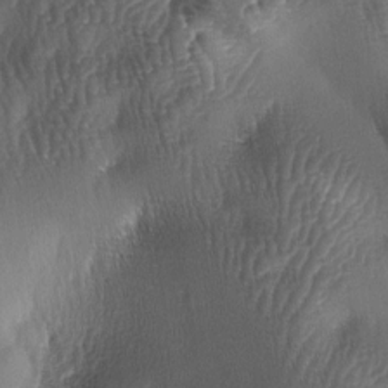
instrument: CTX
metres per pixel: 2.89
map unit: lAa
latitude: -5.8989
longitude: -127.4238
